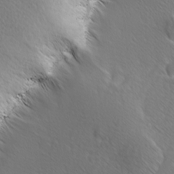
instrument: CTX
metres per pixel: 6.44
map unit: Ave
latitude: 8.4601
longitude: -105.9528
